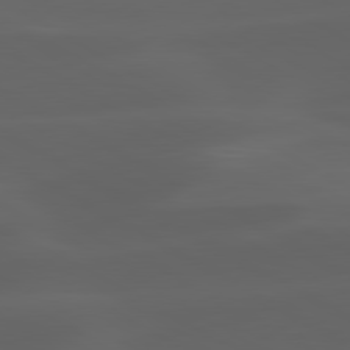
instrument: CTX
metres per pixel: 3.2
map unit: lApd
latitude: 80.3845
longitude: -88.9703
